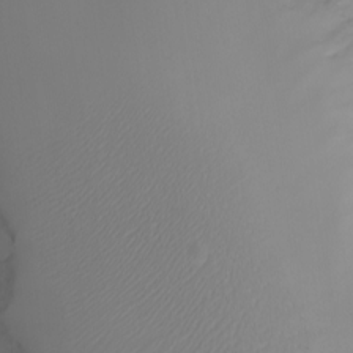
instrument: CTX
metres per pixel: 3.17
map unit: Nhu
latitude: -6.4818
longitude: -82.6112
